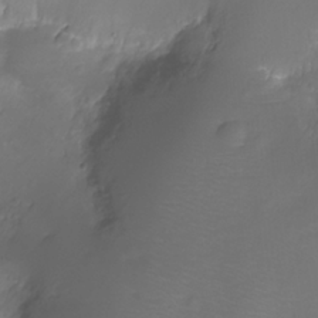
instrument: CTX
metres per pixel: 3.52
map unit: Ht
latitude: -11.7478
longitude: -23.3293
